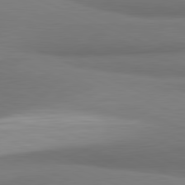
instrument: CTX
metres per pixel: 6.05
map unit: lApd
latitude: 81.6505
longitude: 163.3887
